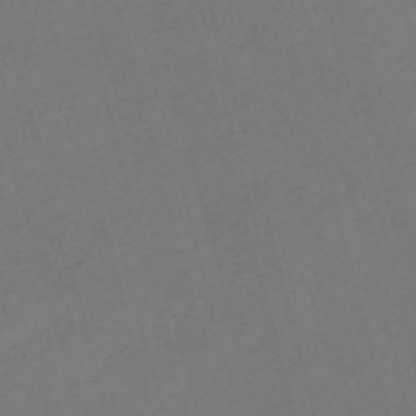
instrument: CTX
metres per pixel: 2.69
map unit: Nve
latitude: -58.8974
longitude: 58.3873
